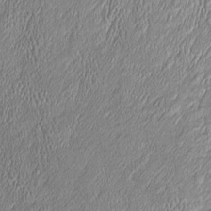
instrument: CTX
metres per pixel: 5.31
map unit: Htu
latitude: -6.1983
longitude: 159.2376
